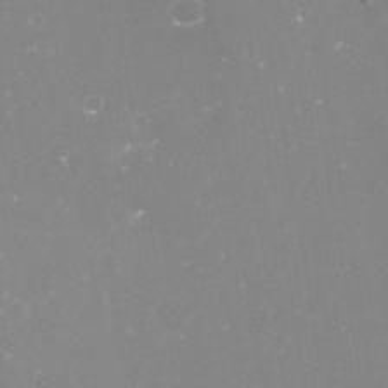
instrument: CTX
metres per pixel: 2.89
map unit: Nve
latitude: -17.5211
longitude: -59.4804
